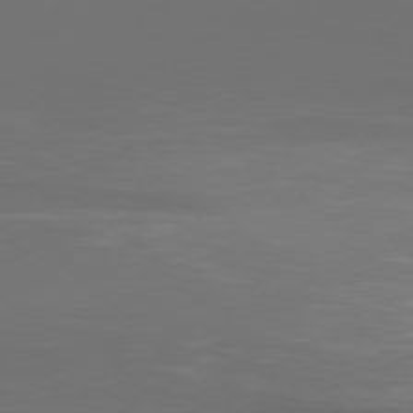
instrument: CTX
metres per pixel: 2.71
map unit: Hpe
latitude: 76.9702
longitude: -163.5749
